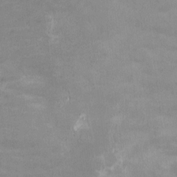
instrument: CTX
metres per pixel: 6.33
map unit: HNhu
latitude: -0.4251
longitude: -4.1956
